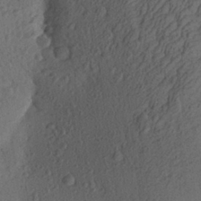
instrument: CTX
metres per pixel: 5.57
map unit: Aa
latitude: 27.0270
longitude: -143.8772
